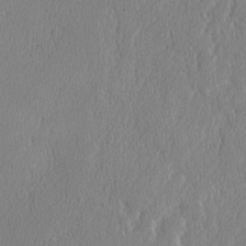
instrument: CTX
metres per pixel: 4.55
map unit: lAvf
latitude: -8.0850
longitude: -112.2711
